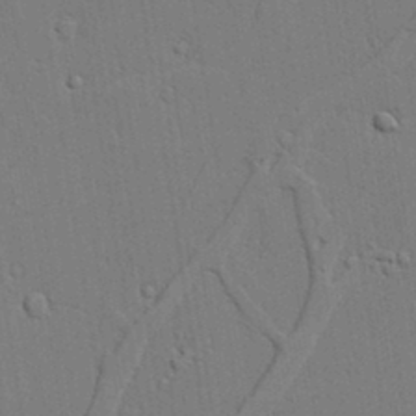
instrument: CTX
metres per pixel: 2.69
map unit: lAvf
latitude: 23.5560
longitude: -110.1767
